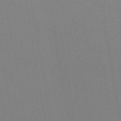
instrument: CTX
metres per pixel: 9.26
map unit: lHb
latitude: -46.5762
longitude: 60.6330
